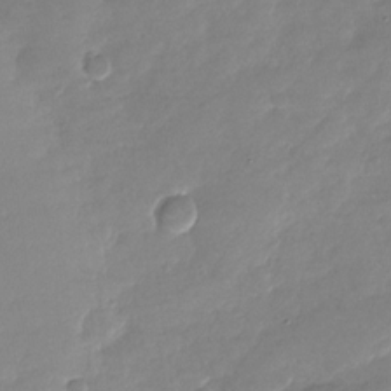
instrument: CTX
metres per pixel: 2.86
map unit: Nhu
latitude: -28.1228
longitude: -62.1578
